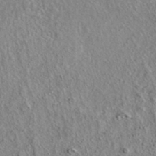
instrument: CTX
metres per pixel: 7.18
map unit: ANa
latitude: 37.4993
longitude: 19.2943
